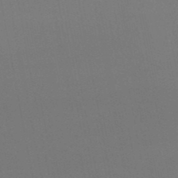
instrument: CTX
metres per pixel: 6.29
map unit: lHb
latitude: -48.3307
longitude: 62.1983
